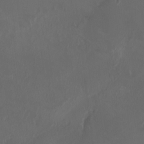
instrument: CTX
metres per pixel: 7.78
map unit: HNhu
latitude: -2.8030
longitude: -6.0633
